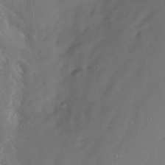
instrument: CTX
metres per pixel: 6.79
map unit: Nhu
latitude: -28.6141
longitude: -80.1389
